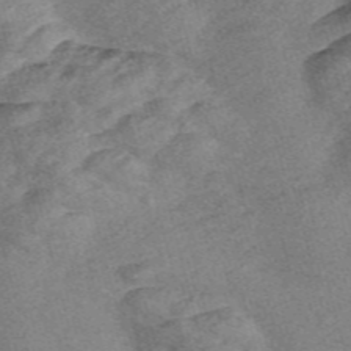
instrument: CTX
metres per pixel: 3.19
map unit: Nve
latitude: -57.4076
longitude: 57.5588
